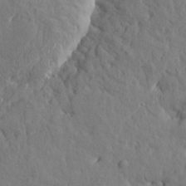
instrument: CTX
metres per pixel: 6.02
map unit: Htu
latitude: 1.3103
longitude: 179.0297
